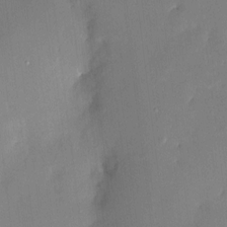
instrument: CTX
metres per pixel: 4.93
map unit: HNhu
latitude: 5.1403
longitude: 10.9353
